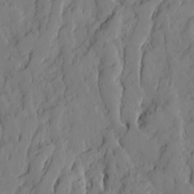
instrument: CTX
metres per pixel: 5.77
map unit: Ave
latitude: 13.7828
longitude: -132.0444
